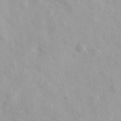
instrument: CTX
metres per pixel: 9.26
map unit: Ave
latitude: 39.4804
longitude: -107.2726
